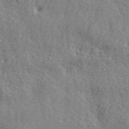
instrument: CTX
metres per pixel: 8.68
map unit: lHvf
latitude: 41.6315
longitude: -87.5182
